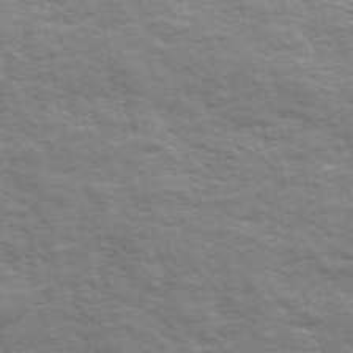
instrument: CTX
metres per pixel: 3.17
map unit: ANa
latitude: 48.9514
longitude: -75.1025
